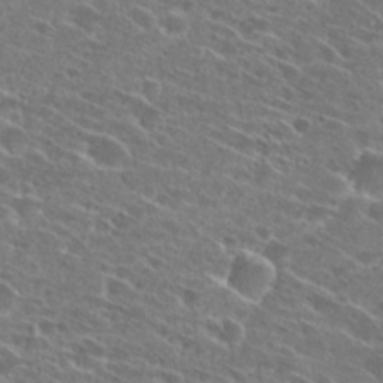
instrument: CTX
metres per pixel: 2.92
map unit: Hto
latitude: 26.9892
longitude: -46.0822
